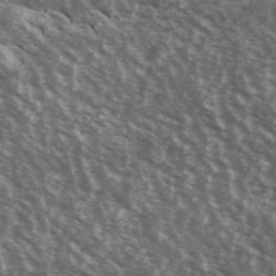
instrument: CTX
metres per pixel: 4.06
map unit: Ave
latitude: 39.7072
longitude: -108.5923
